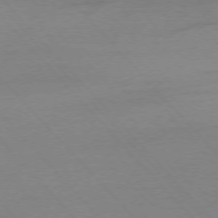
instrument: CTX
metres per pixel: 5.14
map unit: Ap
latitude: -76.4818
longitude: -93.1592
